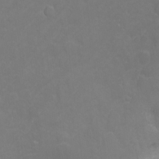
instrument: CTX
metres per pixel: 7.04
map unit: Nhu
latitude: -13.6155
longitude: -71.0647
